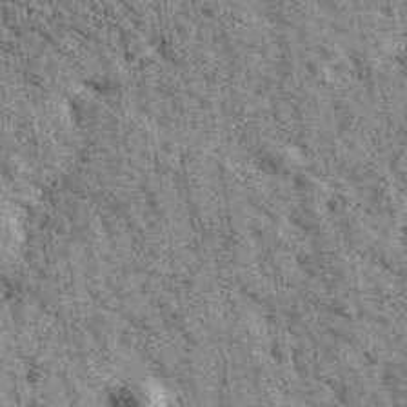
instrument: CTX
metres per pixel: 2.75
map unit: Ave
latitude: 40.6113
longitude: -107.7261
